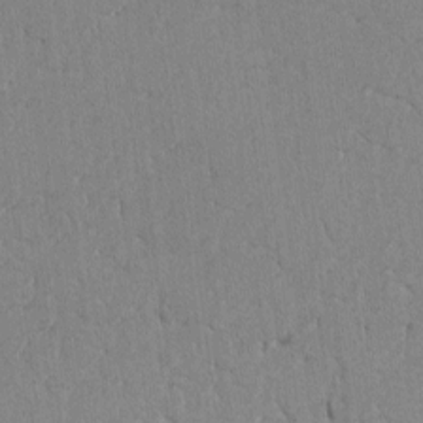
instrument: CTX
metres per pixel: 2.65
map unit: lAvf
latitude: -6.5196
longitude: -114.9513
